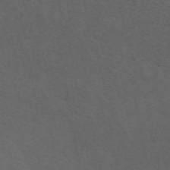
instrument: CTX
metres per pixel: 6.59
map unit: ANa
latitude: 44.2522
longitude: 26.4440
